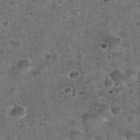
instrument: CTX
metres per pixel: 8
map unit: Hto
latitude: 22.4790
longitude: -53.1592
